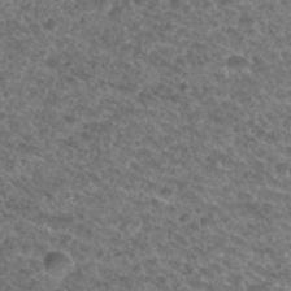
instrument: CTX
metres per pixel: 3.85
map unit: Hto
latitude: 31.8395
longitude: -49.8394
